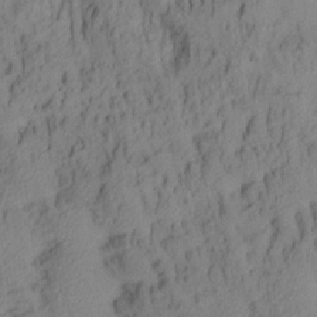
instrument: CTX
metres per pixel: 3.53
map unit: Aa
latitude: 7.3482
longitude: -128.1200
